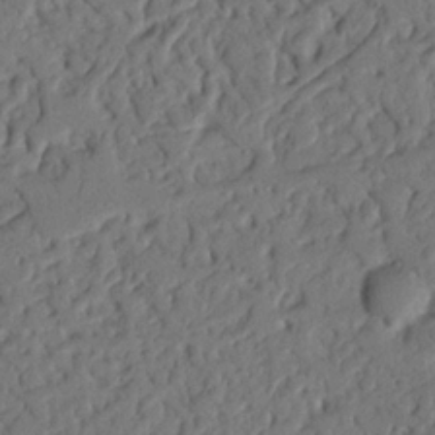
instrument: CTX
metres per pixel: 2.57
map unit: Nhu
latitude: 20.2712
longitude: -77.8772
